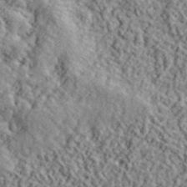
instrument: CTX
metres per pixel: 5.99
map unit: lHvf
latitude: 40.2711
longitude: -88.4034
